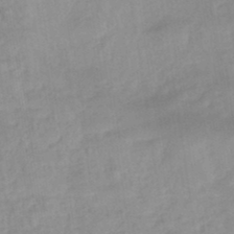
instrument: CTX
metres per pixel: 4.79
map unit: eHb
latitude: -45.2565
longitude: 84.8408
